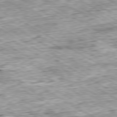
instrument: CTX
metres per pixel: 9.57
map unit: Ap
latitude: -80.3684
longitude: -88.6869
